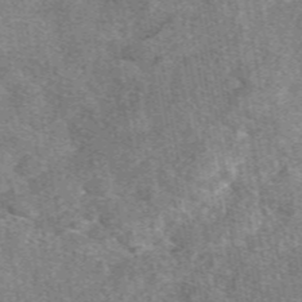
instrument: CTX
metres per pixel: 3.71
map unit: eAb
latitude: 48.6302
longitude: 109.0297
